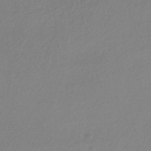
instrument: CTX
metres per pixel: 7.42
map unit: HNhu
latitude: -44.0850
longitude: 95.1809
